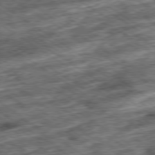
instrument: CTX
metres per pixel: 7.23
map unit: Ap
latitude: -79.4832
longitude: -49.4804
